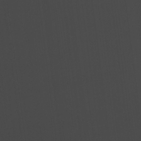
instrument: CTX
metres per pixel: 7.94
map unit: lHvf
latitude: 21.6694
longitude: 142.1416
